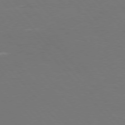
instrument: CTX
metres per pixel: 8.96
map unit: Hpe
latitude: 75.8772
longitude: -141.8772
